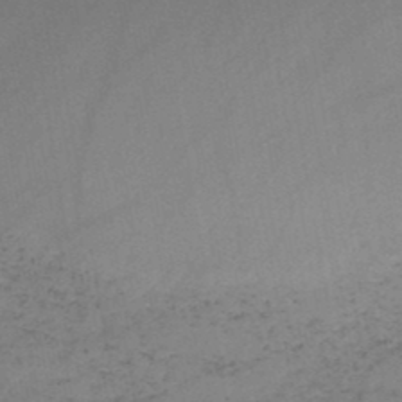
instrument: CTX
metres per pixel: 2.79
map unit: HNb
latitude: -47.3131
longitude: -38.6868
